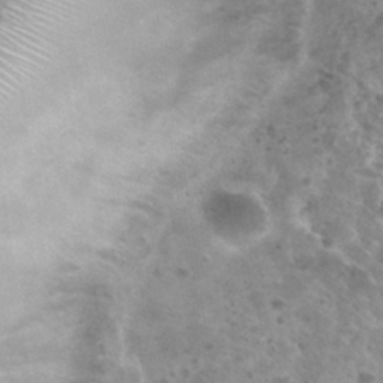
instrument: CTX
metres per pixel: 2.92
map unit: Nhu
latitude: 29.5371
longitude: -48.4223
